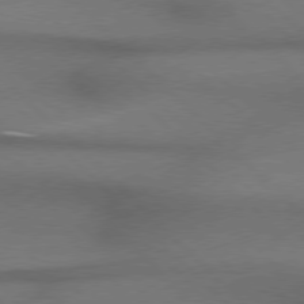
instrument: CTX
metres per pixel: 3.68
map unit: Hpe
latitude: 77.2726
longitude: -156.2144
